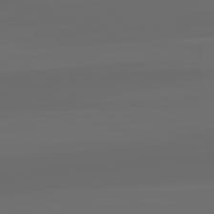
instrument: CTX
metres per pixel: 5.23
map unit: lApd
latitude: 83.4993
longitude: -128.0255
